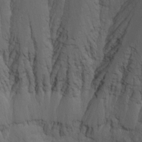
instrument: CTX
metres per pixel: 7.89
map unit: Nhu
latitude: -5.8233
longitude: -78.9514
